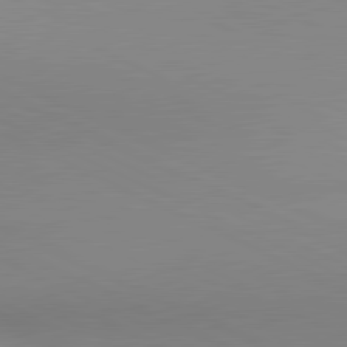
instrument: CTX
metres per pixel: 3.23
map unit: lApd
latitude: 80.9514
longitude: 143.3887
